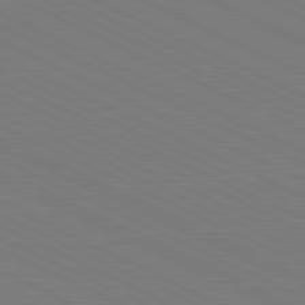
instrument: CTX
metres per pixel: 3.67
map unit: lApd
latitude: 81.3482
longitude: 149.9745
